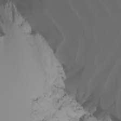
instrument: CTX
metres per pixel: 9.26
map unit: Nhu
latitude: -6.4062
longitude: -93.3481
